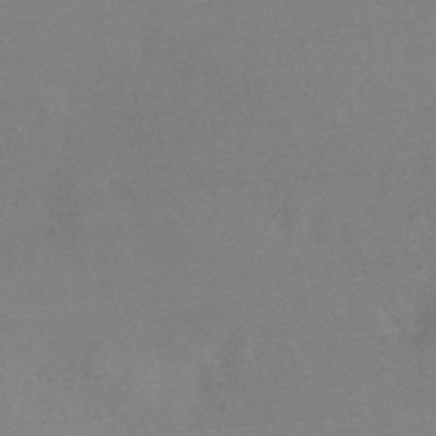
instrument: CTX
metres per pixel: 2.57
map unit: HNhu
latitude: -45.7856
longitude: 91.9367
